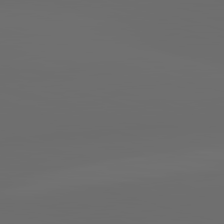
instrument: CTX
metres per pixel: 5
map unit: lApd
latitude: 83.6127
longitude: -129.2915
